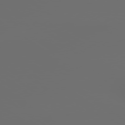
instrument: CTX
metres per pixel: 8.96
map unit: lApd
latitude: 79.3482
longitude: 176.1228
